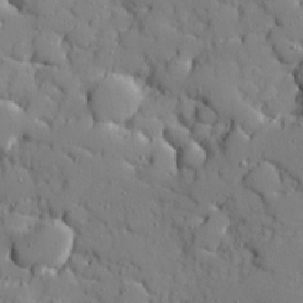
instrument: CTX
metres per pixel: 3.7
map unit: Ave
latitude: 11.3104
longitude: -101.2537
